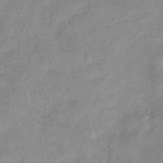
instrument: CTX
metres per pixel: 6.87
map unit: eHb
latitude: -36.6707
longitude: 75.2565
